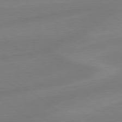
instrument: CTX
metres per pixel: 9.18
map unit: lApd
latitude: 78.9703
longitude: -142.3845
